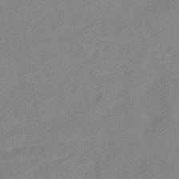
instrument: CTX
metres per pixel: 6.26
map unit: eHb
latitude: -46.0472
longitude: 85.6155
